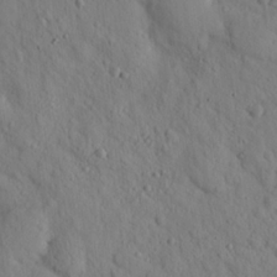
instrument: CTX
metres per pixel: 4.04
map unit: lHvf
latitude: 14.8380
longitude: 177.8045
